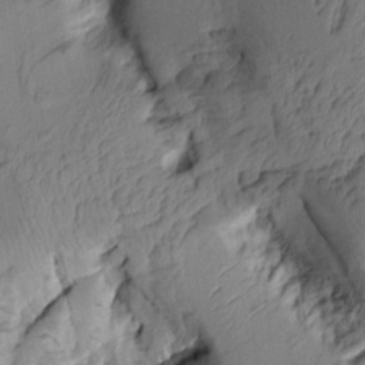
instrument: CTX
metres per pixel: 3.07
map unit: Aa
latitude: 7.6883
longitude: -128.3845
